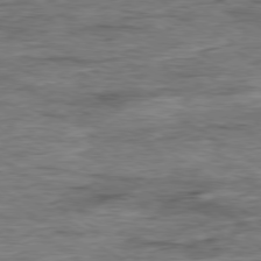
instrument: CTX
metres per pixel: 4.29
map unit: Ap
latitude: -79.5210
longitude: -84.4979
